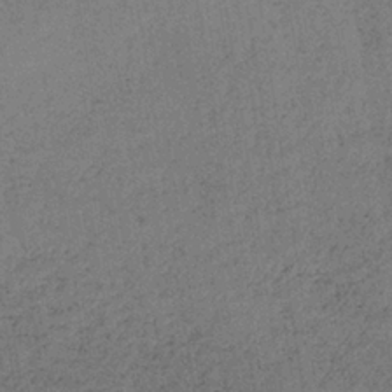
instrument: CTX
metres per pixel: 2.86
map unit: lHb
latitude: -35.1431
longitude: 62.9352
